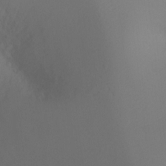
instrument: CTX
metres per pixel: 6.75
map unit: Ht
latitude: -5.8233
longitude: -27.2348
